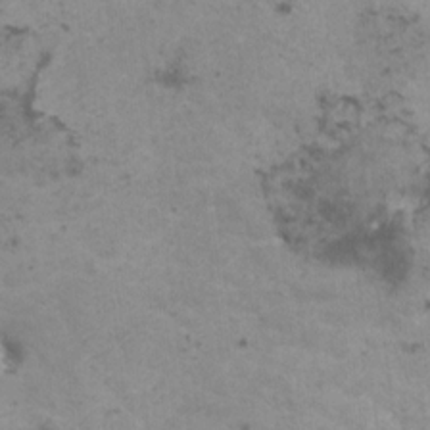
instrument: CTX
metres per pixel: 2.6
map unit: HNhu
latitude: 1.5371
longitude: 2.8408
